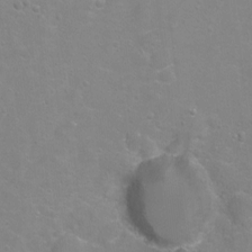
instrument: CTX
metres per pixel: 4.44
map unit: Hto
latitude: -5.1809
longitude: -35.4237
